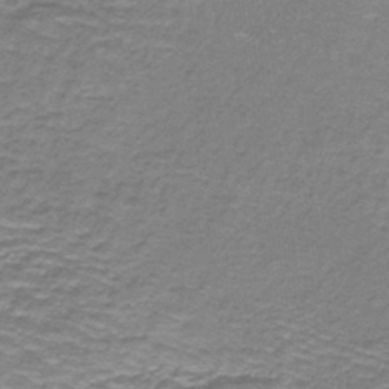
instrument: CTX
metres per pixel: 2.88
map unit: lHb
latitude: -41.3887
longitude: 58.6329
